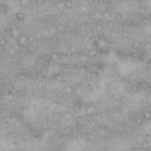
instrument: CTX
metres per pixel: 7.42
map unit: eHh
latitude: 17.0270
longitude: -63.4238
